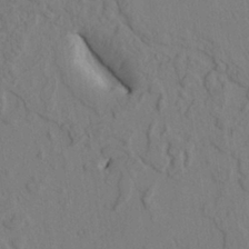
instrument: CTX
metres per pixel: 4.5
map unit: Htu
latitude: 2.1578
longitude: 176.1417
